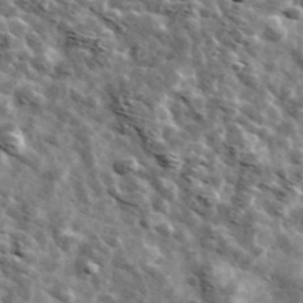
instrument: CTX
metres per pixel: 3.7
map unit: Ave
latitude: 42.3845
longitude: -107.4237
